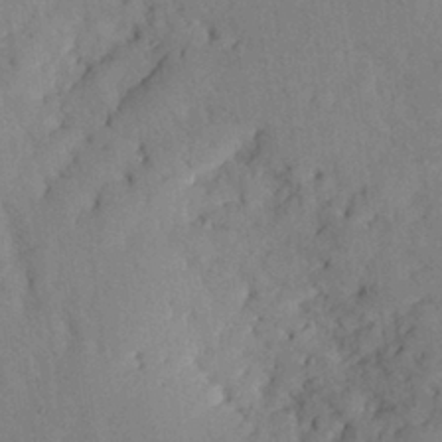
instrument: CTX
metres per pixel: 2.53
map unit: Nhu
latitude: 27.2915
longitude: -71.7449
